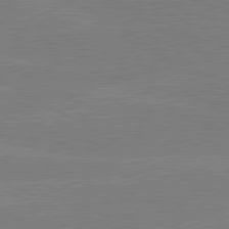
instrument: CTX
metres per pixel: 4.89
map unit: lApd
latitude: 80.5735
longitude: -126.6869
